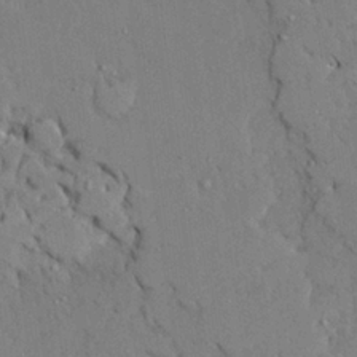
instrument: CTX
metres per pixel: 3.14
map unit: Ave
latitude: 23.8583
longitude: -130.9892
